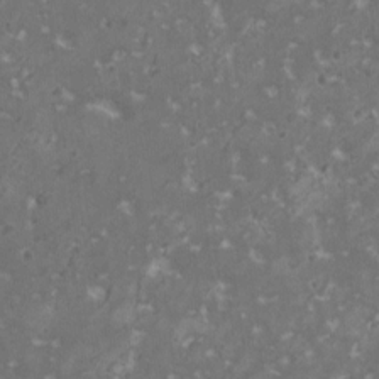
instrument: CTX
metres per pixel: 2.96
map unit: HNhu
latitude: 1.0647
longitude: 6.9730
